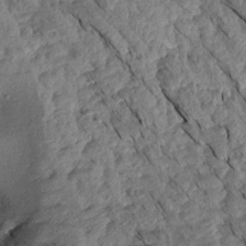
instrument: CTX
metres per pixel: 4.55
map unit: Aa
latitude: 15.8017
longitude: -146.4601
